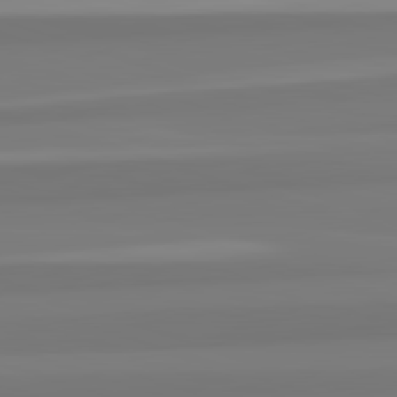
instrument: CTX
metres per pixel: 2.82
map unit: lApd
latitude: 82.7813
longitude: 172.3873
